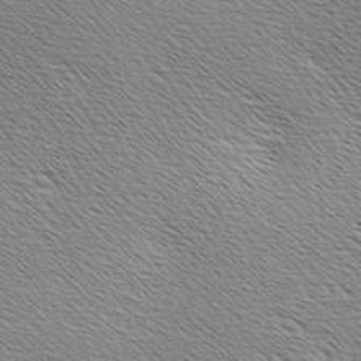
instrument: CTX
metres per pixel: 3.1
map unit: Hve
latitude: 3.1214
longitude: -122.1200
